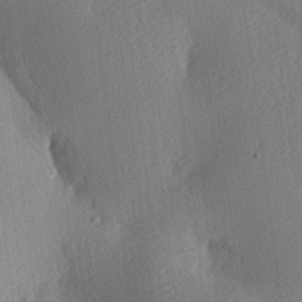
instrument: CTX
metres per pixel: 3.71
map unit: lAa
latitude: -8.8975
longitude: -127.6316
